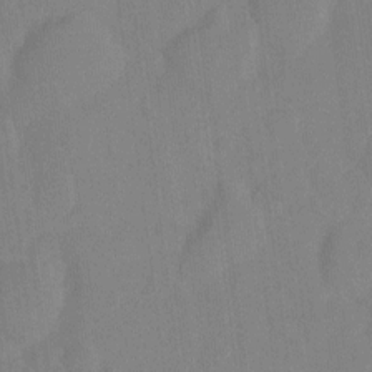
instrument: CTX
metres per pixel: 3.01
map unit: Nhu
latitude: -12.9920
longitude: -24.2711
